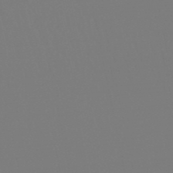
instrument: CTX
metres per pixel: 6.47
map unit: lHb
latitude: -49.7667
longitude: 70.0472
